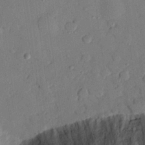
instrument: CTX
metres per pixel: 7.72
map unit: eHh
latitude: 26.4979
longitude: -75.8017
